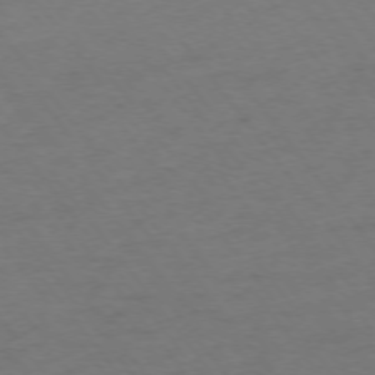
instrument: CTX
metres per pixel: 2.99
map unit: Ap
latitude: -75.4644
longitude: -73.2159
